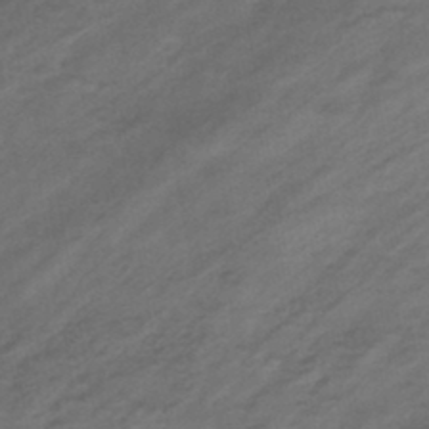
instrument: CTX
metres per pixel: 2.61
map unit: eHb
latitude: -43.5588
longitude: 85.6532
